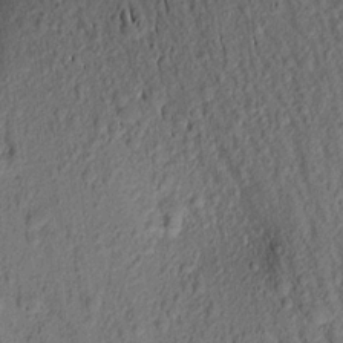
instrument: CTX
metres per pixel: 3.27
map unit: Aa
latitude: 16.8758
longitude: -146.3279
